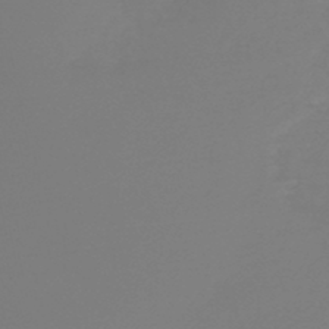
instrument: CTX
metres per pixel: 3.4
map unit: HNb
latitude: -44.5574
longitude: -45.4048
